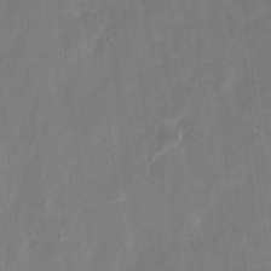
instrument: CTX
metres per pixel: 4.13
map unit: eHh
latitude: 9.7450
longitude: -72.4034
